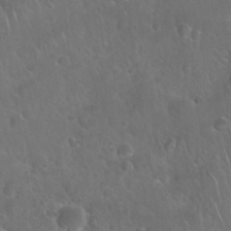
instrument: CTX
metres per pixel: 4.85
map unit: Nhu
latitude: 27.6694
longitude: -62.5357
